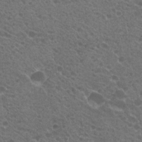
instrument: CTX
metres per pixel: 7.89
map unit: Hto
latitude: 20.5735
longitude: -34.2711
